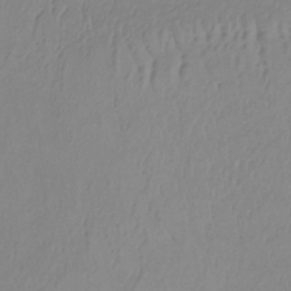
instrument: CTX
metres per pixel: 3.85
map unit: lHb
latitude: -34.4062
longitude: 70.4629
